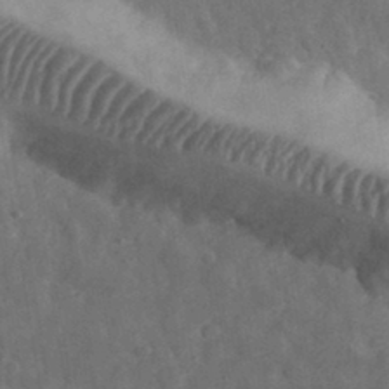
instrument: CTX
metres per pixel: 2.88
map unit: eHh
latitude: 33.5560
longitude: -69.1592
